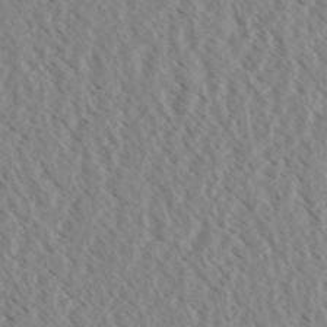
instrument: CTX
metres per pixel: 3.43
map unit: eHh
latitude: 34.3089
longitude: -140.4978
